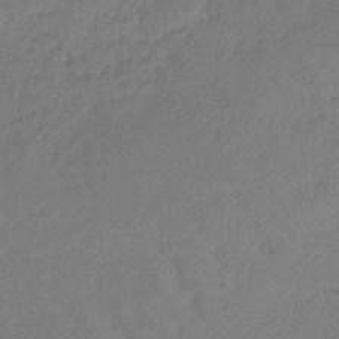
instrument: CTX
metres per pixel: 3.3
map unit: lHb
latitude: -45.3888
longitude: 69.8233
